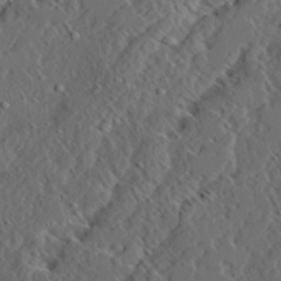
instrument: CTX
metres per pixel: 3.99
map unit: Ave
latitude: 14.4979
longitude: -136.5735
